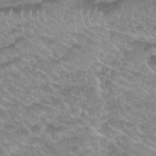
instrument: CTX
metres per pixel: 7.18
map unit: Nhu
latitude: 27.1403
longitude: -53.6127
